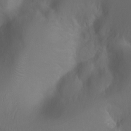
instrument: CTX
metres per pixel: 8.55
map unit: Ht
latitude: -0.1606
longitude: -45.8772
